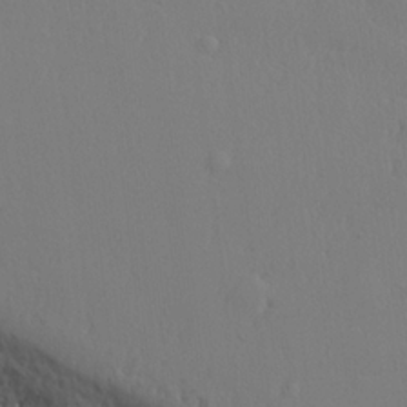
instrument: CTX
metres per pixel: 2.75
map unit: lHvf
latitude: 21.2537
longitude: 142.2172
